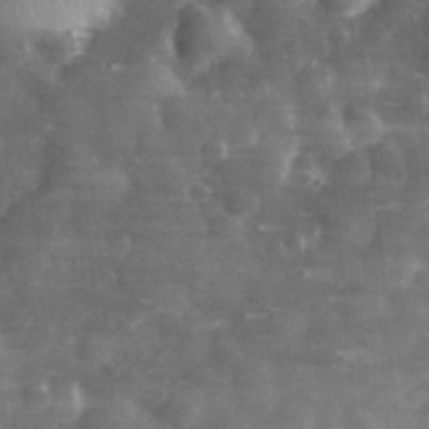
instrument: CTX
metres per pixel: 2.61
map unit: eHh
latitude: 31.7450
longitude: -71.5182
